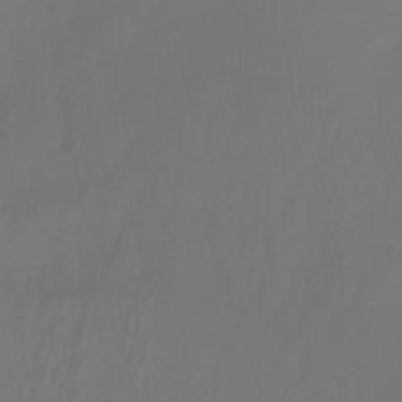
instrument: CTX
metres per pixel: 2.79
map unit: Ht
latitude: -14.9731
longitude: -49.5938
